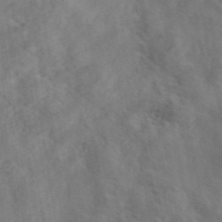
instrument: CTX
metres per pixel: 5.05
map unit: eAb
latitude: 46.1767
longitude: 127.3320
